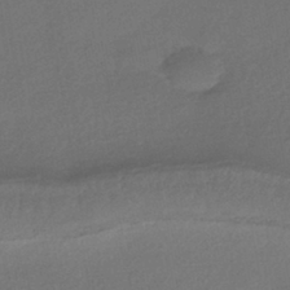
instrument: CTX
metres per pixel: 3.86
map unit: HNhu
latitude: -42.2361
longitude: 95.4076
